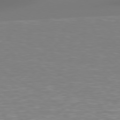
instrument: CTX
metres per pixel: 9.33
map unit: Hpe
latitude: 76.3089
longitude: -131.3860
